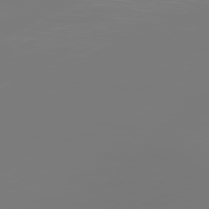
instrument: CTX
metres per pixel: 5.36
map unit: Ap
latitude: -78.7274
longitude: -60.8758
